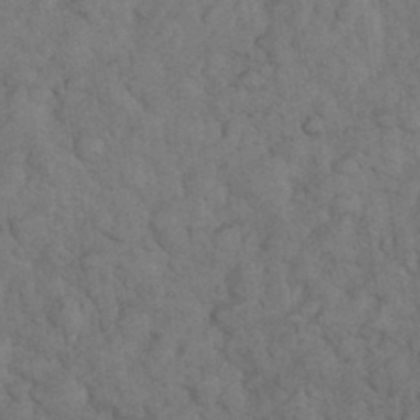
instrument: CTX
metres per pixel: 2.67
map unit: eHh
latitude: 33.8772
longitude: -67.2159
